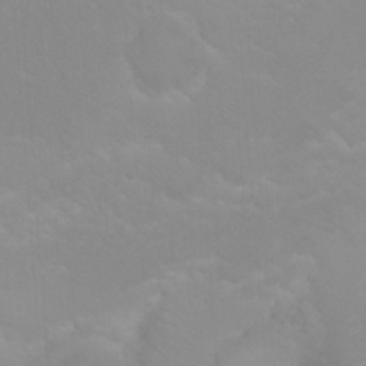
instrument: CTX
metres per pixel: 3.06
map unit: Nhu
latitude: 23.4615
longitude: -63.8206
